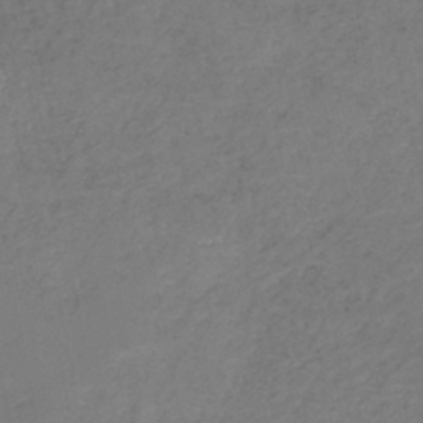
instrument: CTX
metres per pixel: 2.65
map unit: HNb
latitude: -44.0850
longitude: -44.3845
